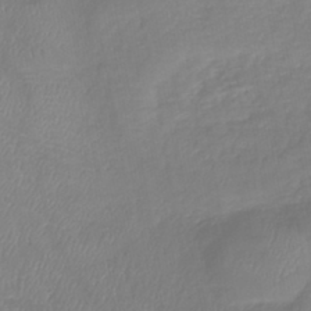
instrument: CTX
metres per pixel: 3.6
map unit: lHb
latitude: -41.1053
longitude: 75.0298
